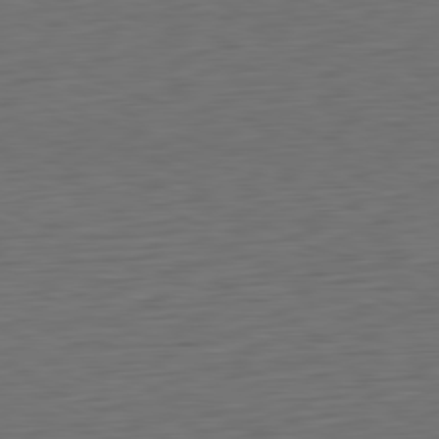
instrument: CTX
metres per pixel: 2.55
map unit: Ap
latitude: -81.2943
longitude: -59.6505
